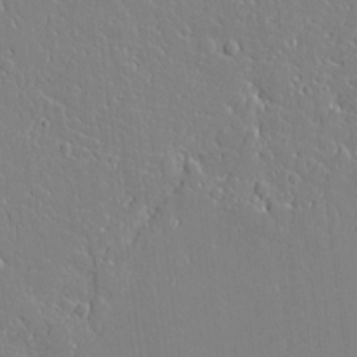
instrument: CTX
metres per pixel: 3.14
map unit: Aa
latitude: 10.9136
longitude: -129.4615
